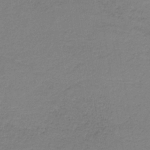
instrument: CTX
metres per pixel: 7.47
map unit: HNb
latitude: -35.4454
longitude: 52.6896
